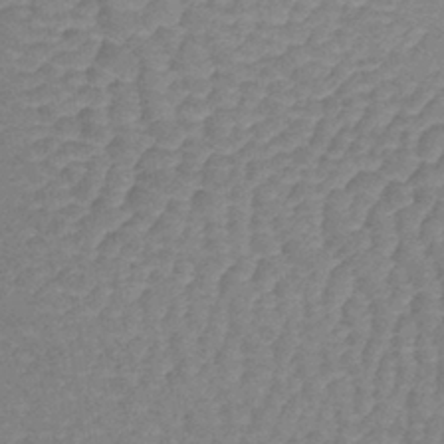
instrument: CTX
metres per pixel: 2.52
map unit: lHb
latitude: -40.9919
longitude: 66.3684
